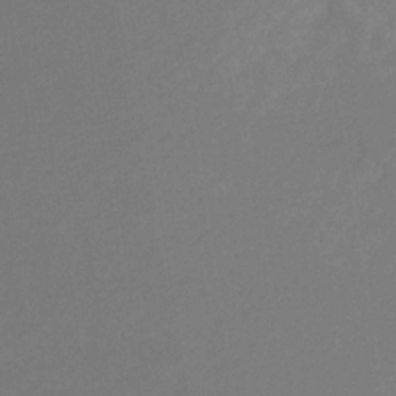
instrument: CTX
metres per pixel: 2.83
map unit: eHb
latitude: -31.7855
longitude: 71.9178
